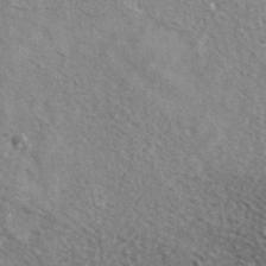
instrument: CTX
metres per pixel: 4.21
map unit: ANa
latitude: 39.4615
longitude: -90.9136
